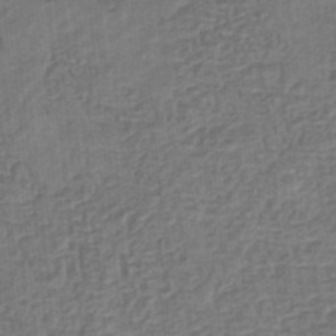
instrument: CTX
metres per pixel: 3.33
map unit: eHb
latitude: -35.1998
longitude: 79.4265
